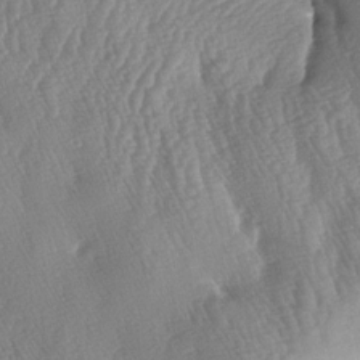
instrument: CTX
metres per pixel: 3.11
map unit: lAa
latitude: -6.3306
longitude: -129.4237
